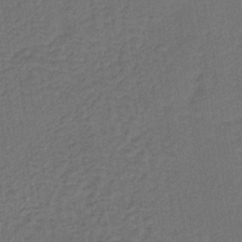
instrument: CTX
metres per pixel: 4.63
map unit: lHb
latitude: -39.7100
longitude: 63.6722
